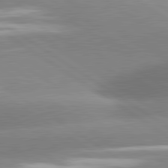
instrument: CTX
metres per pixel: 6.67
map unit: lApd
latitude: 81.3104
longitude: -158.1956
